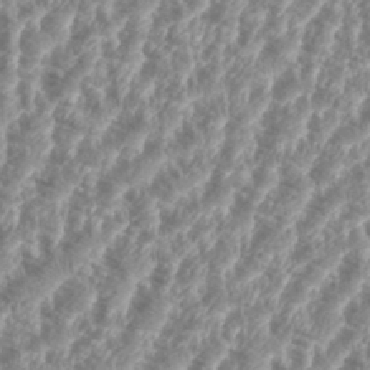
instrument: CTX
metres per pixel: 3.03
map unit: eHh
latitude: 35.3670
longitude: -135.9717
